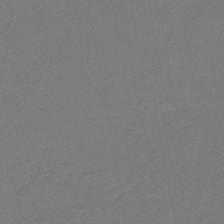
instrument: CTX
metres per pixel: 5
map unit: eHb
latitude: -46.8030
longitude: 87.7856
